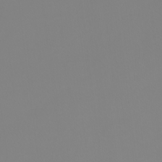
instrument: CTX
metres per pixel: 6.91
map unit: Htu
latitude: -6.0661
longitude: -71.8772
